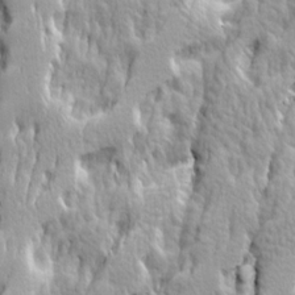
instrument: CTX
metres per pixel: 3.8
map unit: Ave
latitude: 14.6302
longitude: -134.5168
